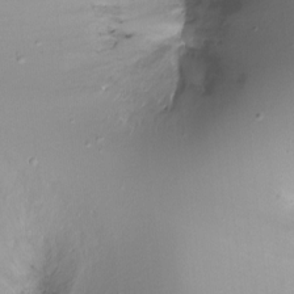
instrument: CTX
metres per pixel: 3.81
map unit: Ht
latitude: -11.8800
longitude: -45.4615
